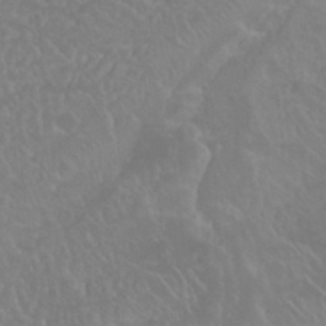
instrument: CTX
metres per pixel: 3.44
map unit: Nhu
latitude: 23.5749
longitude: -63.9150
